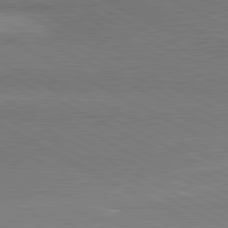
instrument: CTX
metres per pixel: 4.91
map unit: lApd
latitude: 80.9514
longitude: 165.5022
